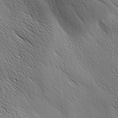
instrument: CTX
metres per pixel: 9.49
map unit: Ave
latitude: 1.4237
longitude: -114.4601
